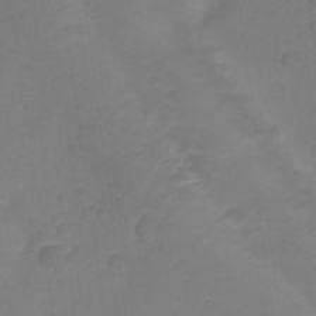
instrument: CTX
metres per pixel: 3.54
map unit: Nhu
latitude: 28.0822
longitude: -55.9528
